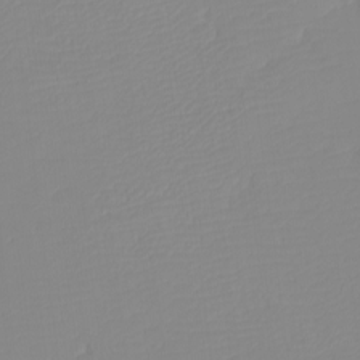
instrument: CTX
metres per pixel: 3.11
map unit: eHh
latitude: -5.8422
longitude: -86.4223
